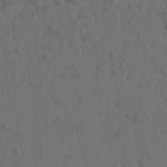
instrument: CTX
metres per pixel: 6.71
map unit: eHh
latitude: -1.3132
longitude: 17.4833
